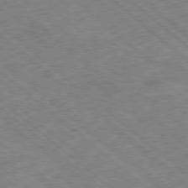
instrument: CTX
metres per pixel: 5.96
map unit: Ap
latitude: -78.8597
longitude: -49.4237
